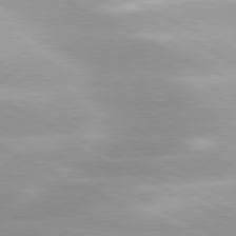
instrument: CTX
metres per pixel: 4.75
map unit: lApd
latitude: 79.8584
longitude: -120.5735
